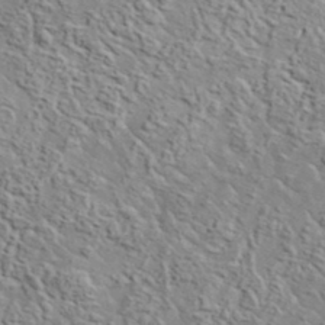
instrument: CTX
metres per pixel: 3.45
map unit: lHvf
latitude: 37.6127
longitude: -90.2523
